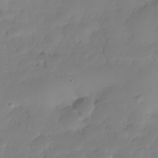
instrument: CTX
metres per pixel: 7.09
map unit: Nhe
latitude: -35.5777
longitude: -144.6301
